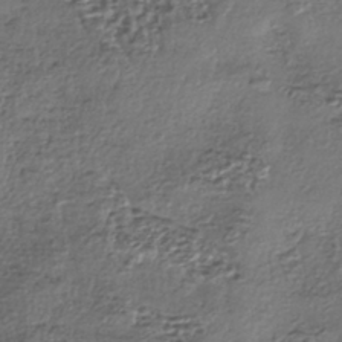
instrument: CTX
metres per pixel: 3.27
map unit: eHh
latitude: -41.8800
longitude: 117.9745
